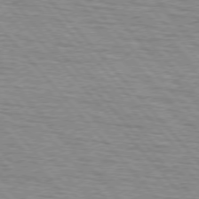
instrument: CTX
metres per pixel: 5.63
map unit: lApd
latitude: 75.7261
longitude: -82.9513
